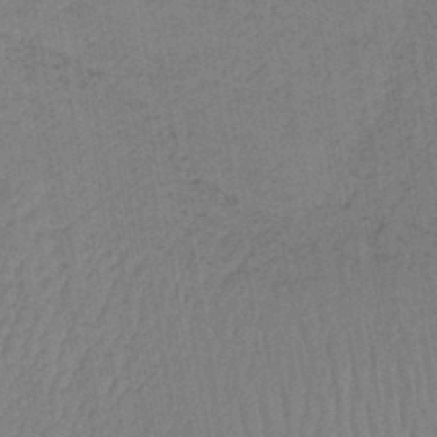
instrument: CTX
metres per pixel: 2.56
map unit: lHb
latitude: -41.6722
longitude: 60.8030
